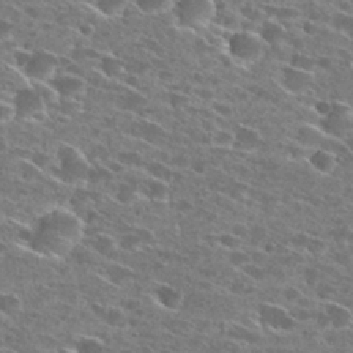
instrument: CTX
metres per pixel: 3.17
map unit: Hto
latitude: 27.7450
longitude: -46.2901
